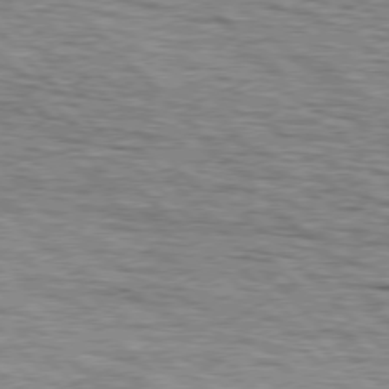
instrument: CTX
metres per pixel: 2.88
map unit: lApd
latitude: 76.5545
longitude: -58.4790
